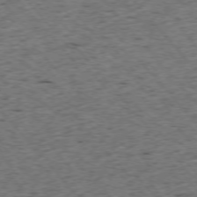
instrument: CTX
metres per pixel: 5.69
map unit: Ap
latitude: -75.9367
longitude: -62.2523
